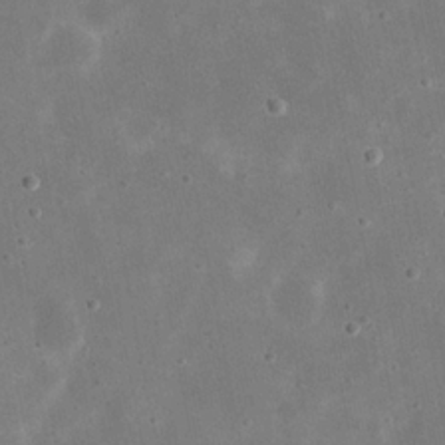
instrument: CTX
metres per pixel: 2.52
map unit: eHh
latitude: 21.7072
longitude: -67.9717
